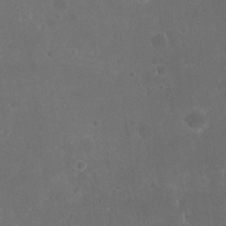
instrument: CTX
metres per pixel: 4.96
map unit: eHh
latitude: 19.7260
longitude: -64.8569
